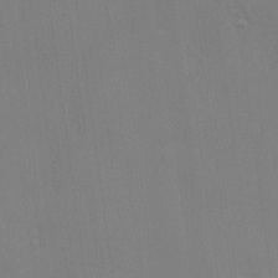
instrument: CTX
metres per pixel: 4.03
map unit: lHvf
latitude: 21.8773
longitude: 142.4440
